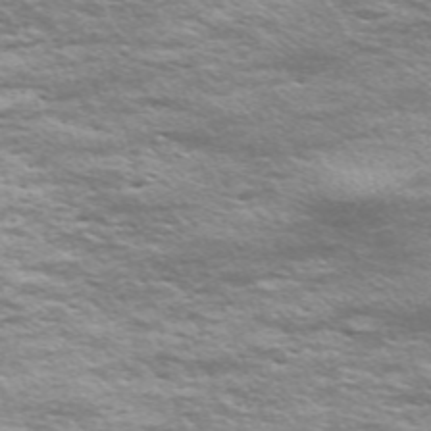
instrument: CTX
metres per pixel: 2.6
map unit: Nve
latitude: -59.0675
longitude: 57.4265
